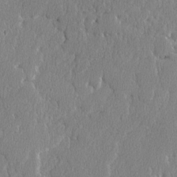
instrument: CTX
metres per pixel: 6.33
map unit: lAvf
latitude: -8.1039
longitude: -112.3278
